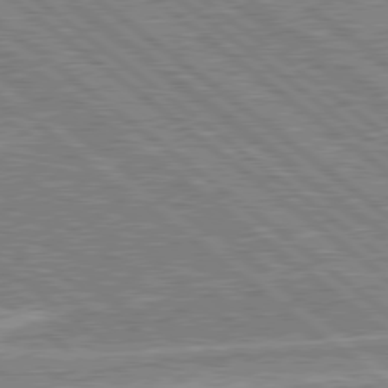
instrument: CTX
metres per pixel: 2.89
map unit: Hpe
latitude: 78.9325
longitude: -168.3467
